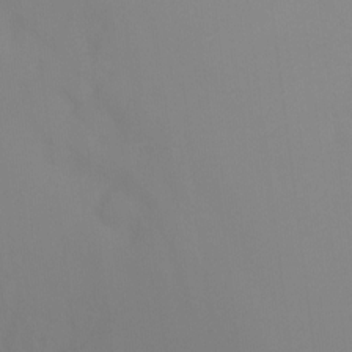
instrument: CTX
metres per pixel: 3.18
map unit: Ht
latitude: -10.9920
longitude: -39.6316
